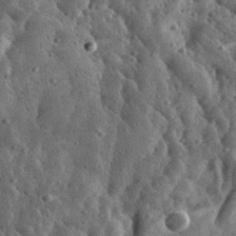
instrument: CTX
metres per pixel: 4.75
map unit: eHh
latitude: 33.6127
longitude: -78.8569
